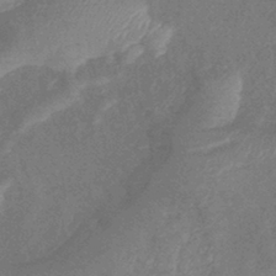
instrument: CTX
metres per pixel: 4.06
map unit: lHb
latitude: -40.3306
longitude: 77.4265
